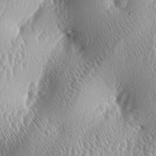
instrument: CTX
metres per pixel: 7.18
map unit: lAa
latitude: -5.7666
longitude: -128.7246
